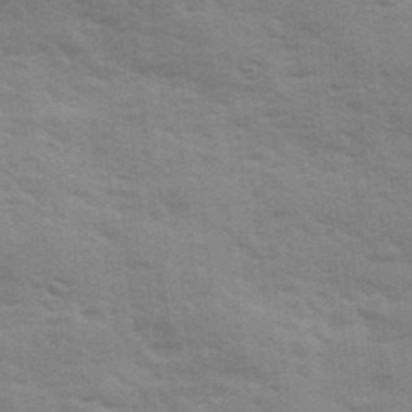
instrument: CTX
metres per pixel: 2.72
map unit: Ave
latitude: 11.6694
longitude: -102.4601
